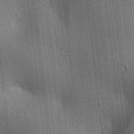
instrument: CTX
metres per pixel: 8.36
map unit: lAa
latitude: -7.6911
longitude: -124.3656
